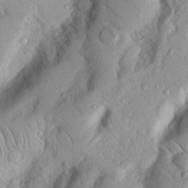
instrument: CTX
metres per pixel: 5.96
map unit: Nhu
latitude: 19.6316
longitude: -77.3670
